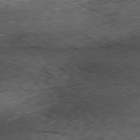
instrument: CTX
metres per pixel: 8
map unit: Ap
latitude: -80.5763
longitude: -72.4790
